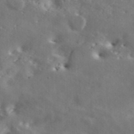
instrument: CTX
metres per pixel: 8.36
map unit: ANa
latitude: 42.8947
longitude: 48.7463
